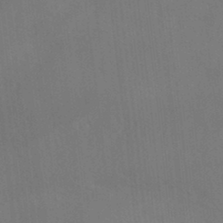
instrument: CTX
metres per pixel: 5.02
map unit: HNhu
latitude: -39.7856
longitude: 96.0094
